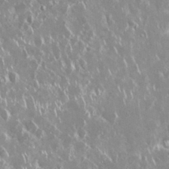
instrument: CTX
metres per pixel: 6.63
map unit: Nhu
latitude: 29.2537
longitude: -60.8758
